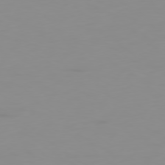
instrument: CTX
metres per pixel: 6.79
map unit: Ap
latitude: -79.2942
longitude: -94.6491
